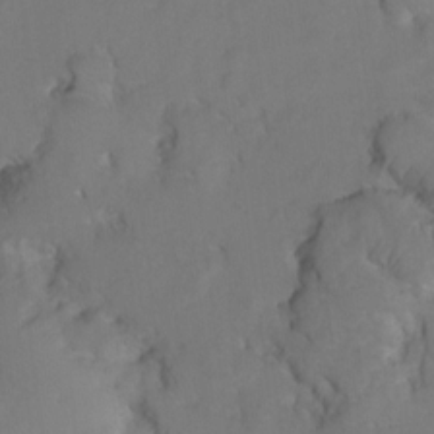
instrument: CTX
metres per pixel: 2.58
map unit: Hto
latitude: 5.7639
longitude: -31.2348
